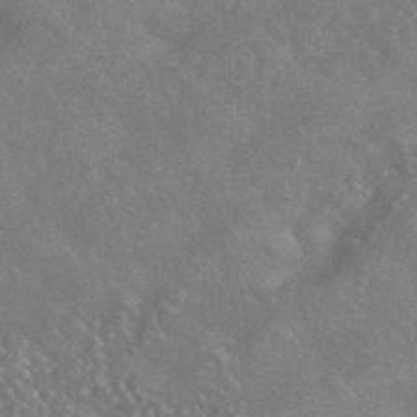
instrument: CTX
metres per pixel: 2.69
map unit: HNhu
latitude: -43.5777
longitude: 92.7085
